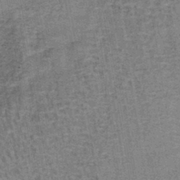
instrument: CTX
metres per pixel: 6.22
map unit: lHb
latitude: -41.0297
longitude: 57.6911
